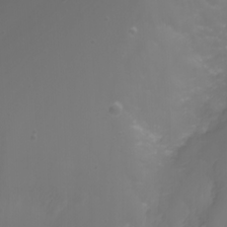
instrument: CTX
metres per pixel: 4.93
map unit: Nhu
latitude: -1.5211
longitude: -77.6316
